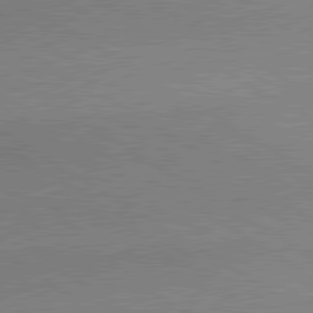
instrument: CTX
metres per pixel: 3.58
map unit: lApd
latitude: 80.1956
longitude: 164.5574
